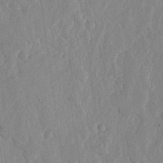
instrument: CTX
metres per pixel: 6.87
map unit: lHvf
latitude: 18.1766
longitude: -116.6491
